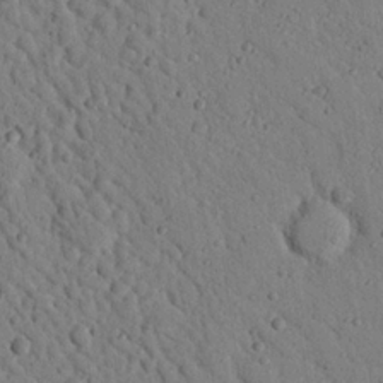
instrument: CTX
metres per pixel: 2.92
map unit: Nhu
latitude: 22.7813
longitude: -76.3278
